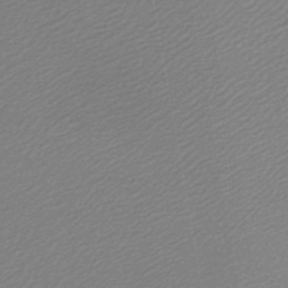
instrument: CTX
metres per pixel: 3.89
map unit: lHb
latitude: -46.7274
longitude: 59.2753
